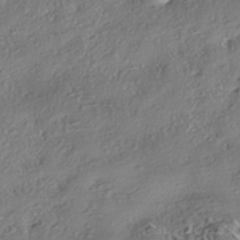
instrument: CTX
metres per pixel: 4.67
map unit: eHh
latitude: -42.4628
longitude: 121.2754
